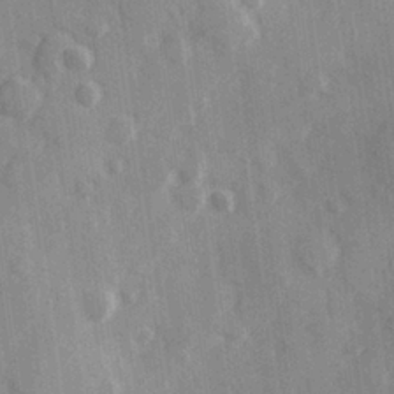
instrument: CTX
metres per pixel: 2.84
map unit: Hve
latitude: 25.9339
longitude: 147.7099
